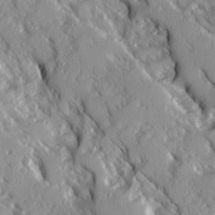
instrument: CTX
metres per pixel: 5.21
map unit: Ave
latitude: 14.9136
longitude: -130.8569
